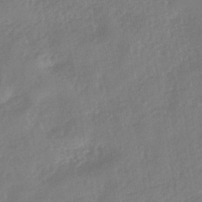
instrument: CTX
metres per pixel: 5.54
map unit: eHb
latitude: -46.1039
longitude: 83.8611
